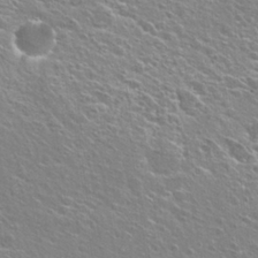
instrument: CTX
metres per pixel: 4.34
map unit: Hto
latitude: 25.3292
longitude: -44.6679
